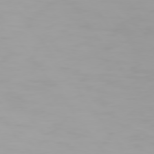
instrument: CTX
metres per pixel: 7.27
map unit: Hpe
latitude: 74.2900
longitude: -128.6868
